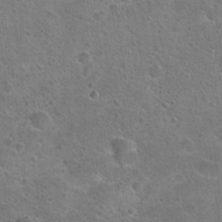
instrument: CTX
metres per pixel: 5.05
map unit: Hto
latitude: 21.8017
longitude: -48.4790
